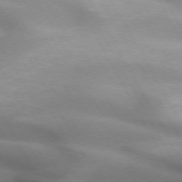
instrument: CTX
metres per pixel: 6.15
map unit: lApd
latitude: 72.4034
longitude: -51.1025
